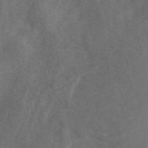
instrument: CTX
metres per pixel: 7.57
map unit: eAb
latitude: 49.6316
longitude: 119.0675
